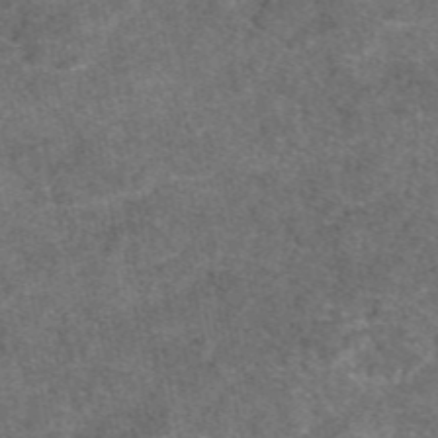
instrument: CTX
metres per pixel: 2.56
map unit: eAb
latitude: 47.9339
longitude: 108.6141
